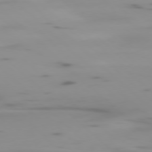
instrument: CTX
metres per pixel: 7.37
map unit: Ap
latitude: -78.1983
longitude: -65.1403
